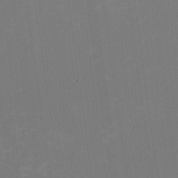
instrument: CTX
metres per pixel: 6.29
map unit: HNhu
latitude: -0.7086
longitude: -1.1403
